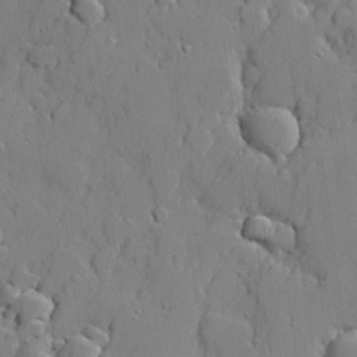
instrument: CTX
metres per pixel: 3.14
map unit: lHvf
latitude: 21.7639
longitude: 144.9731
